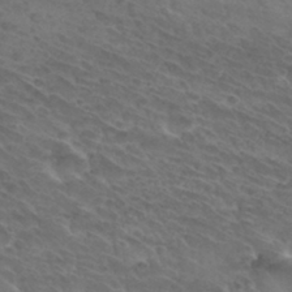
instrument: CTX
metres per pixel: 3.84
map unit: Hto
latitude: 32.5357
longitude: -46.1389
